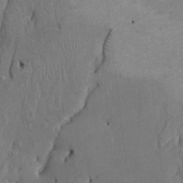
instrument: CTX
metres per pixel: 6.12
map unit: Ht
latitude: -3.0297
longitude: -15.0081
